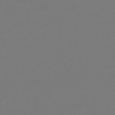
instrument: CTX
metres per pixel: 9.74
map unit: lHb
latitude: -45.3510
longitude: 75.6722
